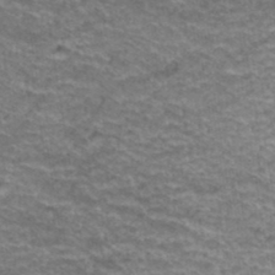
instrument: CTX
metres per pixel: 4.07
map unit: Hto
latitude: 38.1578
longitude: -42.1389
